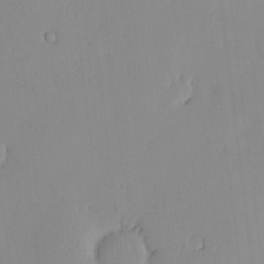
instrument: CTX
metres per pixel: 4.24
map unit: HNhu
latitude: -5.0675
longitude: 15.4644
